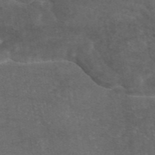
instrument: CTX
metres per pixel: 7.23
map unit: eAb
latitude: 46.2334
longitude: 114.8219
